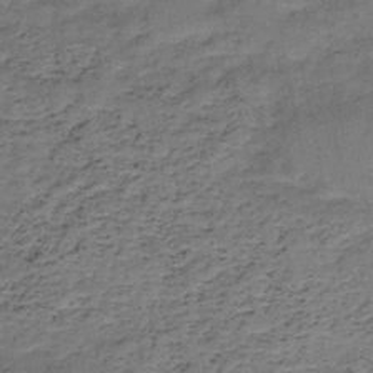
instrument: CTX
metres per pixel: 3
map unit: HNb
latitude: -49.1054
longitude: -39.8583
